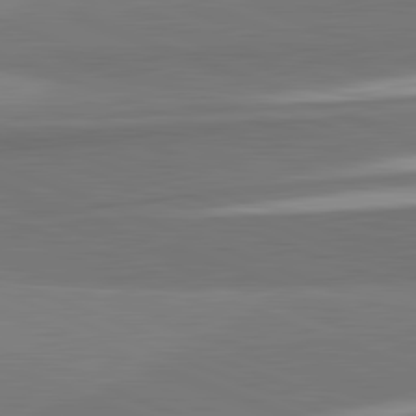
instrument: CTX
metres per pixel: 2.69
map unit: lApd
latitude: 82.4223
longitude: 153.6910
